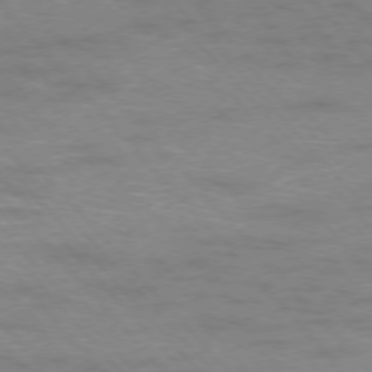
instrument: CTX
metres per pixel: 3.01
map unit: Ap
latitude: -76.4251
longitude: -61.3481
